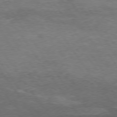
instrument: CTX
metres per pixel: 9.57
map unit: Hpe
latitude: 74.6868
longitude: -142.6491
